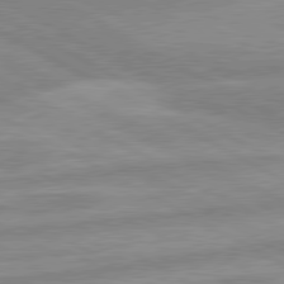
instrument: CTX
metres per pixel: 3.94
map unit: lApd
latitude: 80.3656
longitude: -168.9325
